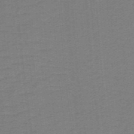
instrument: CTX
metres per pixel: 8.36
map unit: lHb
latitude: -40.7841
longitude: 54.1984
